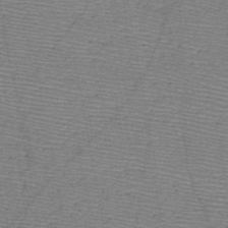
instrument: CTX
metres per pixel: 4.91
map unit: HNb
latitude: -48.1984
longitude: -40.3467
